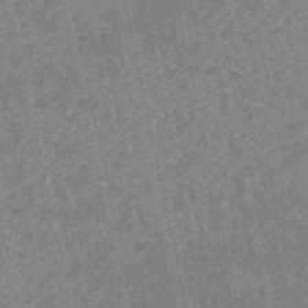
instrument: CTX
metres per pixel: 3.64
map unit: HNb
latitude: -53.1620
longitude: -38.2333
